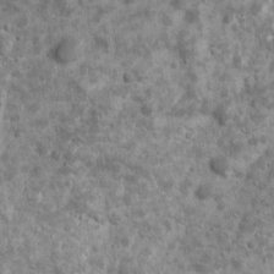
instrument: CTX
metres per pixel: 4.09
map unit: Ave
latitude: 16.6302
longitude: -134.1200
